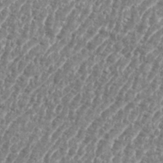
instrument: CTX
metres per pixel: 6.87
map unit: eHh
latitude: 35.5749
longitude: -134.9702
